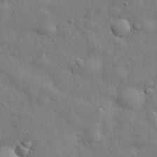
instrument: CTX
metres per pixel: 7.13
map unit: eHh
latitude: 29.3859
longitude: -75.9150
